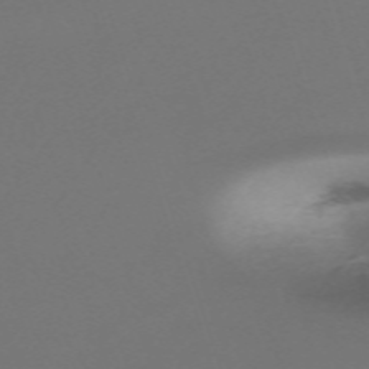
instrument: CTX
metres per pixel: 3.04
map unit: eHh
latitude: -63.5399
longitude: 53.3131
